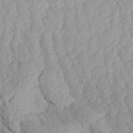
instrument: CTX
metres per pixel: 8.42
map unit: Aa
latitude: 27.9339
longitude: -133.7639
